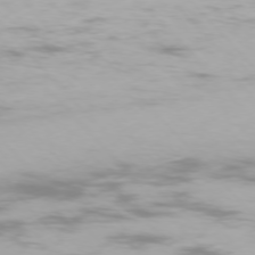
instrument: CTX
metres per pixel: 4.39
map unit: Ap
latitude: -75.8801
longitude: -76.2333
